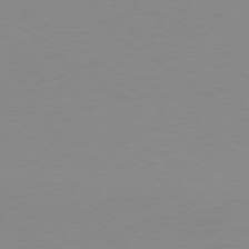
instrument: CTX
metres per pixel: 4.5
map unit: Ap
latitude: -79.1431
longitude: -67.5371
